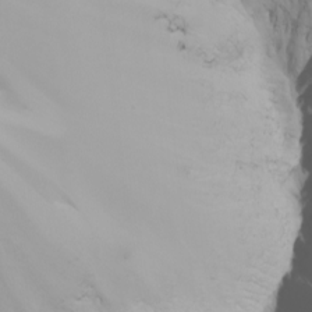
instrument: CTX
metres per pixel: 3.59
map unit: Nhu
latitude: -5.5399
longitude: -92.8380
